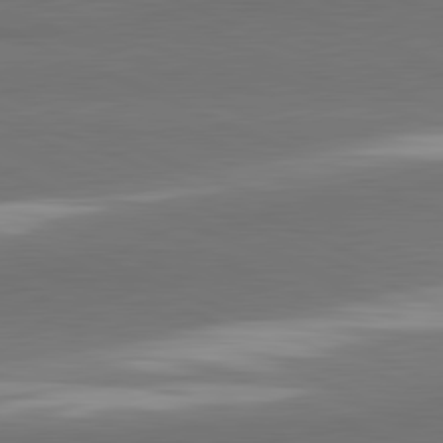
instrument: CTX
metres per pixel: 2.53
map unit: lApd
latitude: 81.7639
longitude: 163.8611
